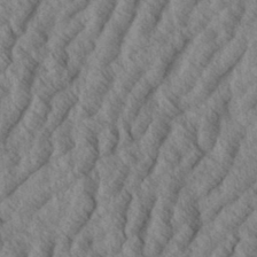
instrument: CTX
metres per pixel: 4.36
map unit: eHh
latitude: 34.1766
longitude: -139.5938
